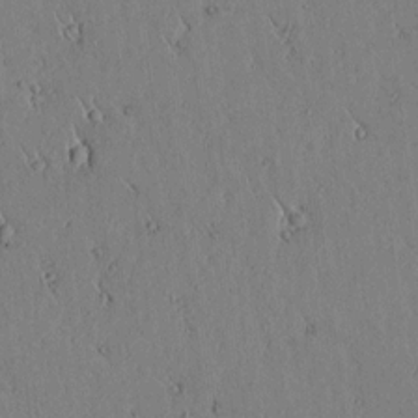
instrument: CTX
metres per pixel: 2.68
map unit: lAvf
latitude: 5.6127
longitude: 159.2753
